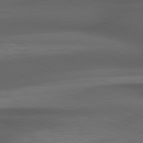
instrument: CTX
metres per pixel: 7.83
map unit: lApd
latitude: 79.1970
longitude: -118.9136
